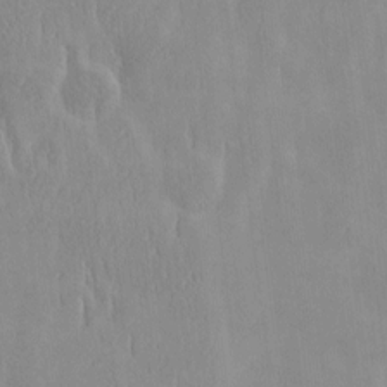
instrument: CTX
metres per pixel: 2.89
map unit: HNhu
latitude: -4.9541
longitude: 15.0298
